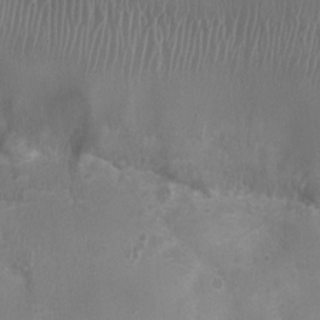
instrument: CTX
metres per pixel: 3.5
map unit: Ht
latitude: -2.0283
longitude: -20.0444
